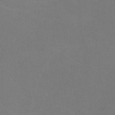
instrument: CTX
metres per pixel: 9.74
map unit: lHvf
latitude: -9.7666
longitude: -100.1200
